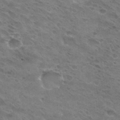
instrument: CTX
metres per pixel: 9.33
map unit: Hto
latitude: 30.9136
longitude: -45.3292
